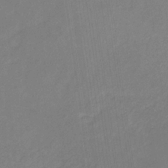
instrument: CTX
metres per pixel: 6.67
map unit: eHb
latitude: -30.8030
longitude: 67.4832
